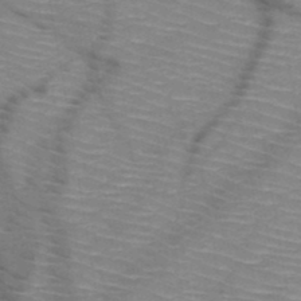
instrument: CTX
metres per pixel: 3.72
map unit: HNb
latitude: -47.7288
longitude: -45.1592
